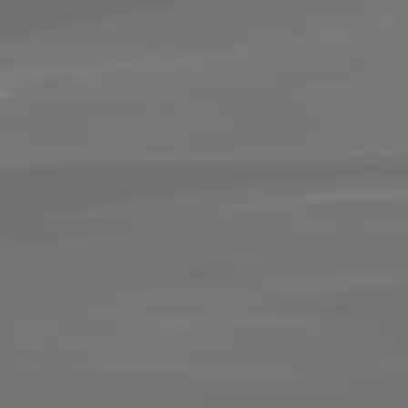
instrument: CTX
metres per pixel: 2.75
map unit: lApd
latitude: 83.4237
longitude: -129.0836
